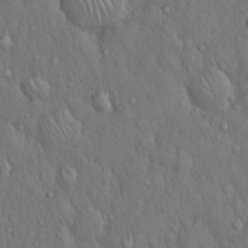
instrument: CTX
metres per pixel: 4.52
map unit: Hto
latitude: 15.3860
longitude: -57.9906
